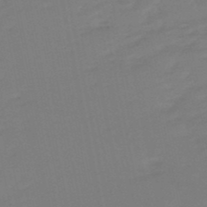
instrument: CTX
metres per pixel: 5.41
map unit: eHb
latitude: -49.8612
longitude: 77.1998
